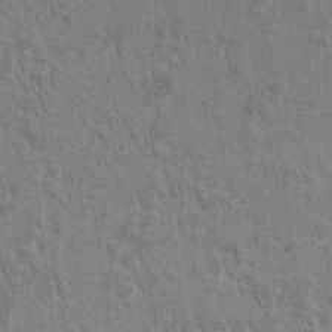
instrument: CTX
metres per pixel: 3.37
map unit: HNhu
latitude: 7.3293
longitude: -4.6490
